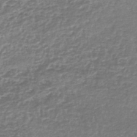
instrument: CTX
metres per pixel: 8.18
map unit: lHb
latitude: -44.4629
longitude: 67.7666
